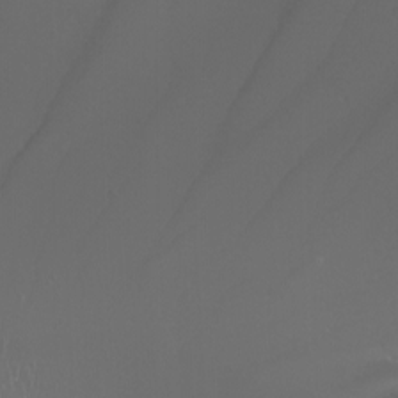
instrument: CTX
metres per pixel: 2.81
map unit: Nhu
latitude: -8.9164
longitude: -94.4790
